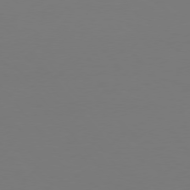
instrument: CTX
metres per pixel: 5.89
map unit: Hpe
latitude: 75.6883
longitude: -138.8191
